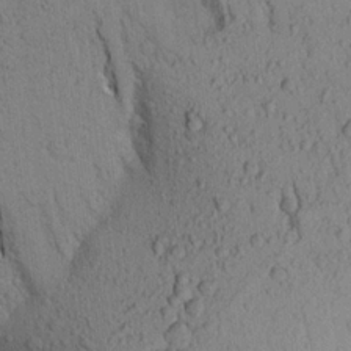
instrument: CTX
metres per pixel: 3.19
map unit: Aa
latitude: 19.9528
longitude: -149.0836
